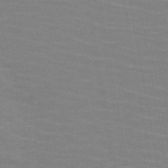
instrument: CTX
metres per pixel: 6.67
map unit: HNb
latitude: -46.6896
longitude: -45.7449
